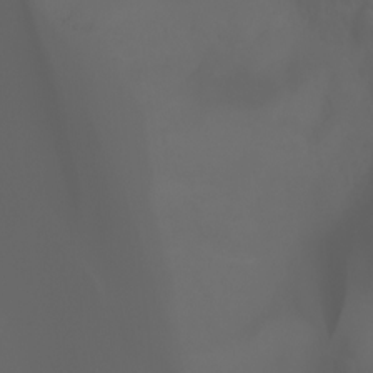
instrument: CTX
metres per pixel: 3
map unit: Ht
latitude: -3.5210
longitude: -61.2159
